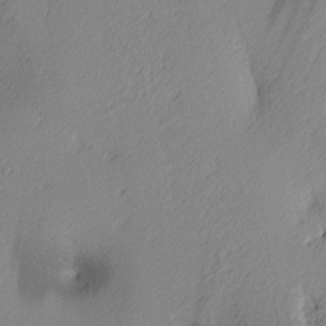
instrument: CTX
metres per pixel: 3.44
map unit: lAa
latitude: 3.9906
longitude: -116.1389
